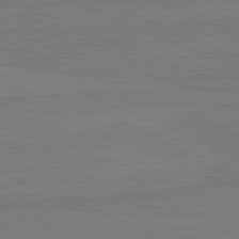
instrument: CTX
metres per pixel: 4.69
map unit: lApd
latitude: 82.1955
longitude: 166.7652
